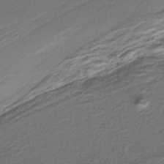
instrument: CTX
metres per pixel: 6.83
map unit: lHb
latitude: -39.8800
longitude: 53.0108
